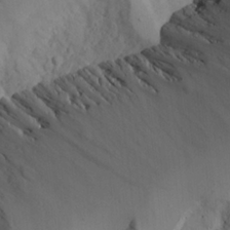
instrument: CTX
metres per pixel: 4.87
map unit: Aa
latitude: 25.4615
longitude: -131.6127
